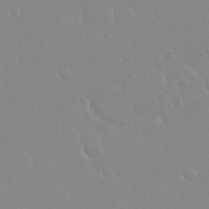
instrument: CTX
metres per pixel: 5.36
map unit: Nhu
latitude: 30.3090
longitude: -56.7246
